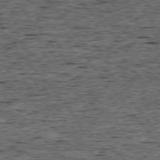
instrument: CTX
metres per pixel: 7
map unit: Ap
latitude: -75.3888
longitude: -92.8380
